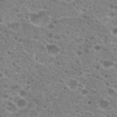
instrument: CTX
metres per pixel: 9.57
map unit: Hto
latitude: 20.9892
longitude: -41.3859
